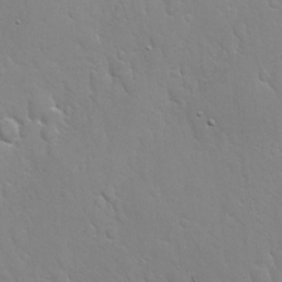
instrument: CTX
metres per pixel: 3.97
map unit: Nhe
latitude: -2.8030
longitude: -59.4049
